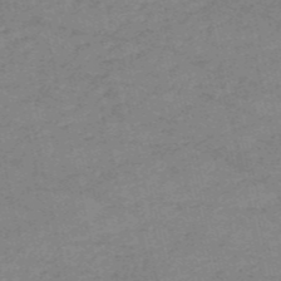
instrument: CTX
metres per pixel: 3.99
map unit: HNb
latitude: -53.6910
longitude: -40.8946
